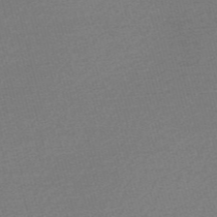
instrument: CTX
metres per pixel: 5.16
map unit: Nve
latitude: -56.6329
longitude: 61.4077
